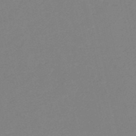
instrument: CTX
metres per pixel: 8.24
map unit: eHh
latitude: -52.5762
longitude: -24.9513
